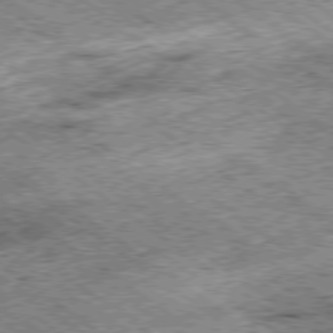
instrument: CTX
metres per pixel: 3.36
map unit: Hpe
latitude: -79.0864
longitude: 7.5966
